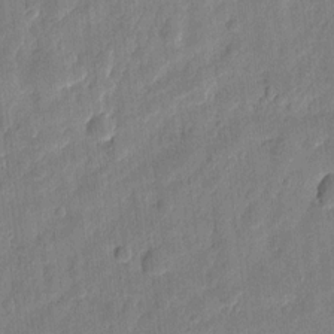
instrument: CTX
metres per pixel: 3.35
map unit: eHh
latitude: 7.5749
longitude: -73.6127
